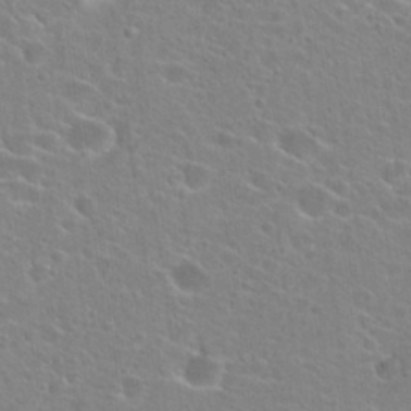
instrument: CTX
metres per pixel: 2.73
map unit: Hto
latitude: 24.5734
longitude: -44.8191
